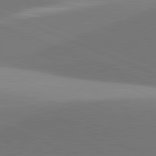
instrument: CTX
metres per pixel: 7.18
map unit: lApd
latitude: 81.5560
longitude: 141.7100
